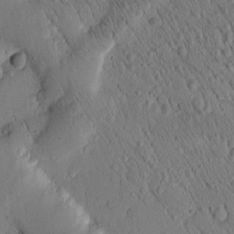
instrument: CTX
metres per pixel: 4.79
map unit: Htu
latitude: -1.4455
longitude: 171.6344
